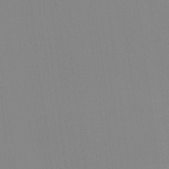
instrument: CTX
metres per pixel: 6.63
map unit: Hve
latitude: 17.8205
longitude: 150.1984
